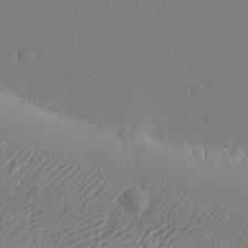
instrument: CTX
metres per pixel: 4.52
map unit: eHh
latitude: -4.5384
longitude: -80.7057
